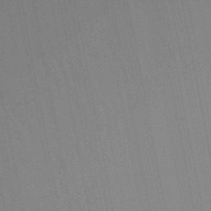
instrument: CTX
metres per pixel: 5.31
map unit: lHb
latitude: -48.8597
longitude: 67.1431
